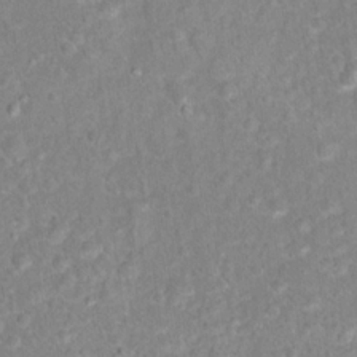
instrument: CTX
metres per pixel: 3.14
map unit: Hto
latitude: 16.1578
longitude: -41.6127
